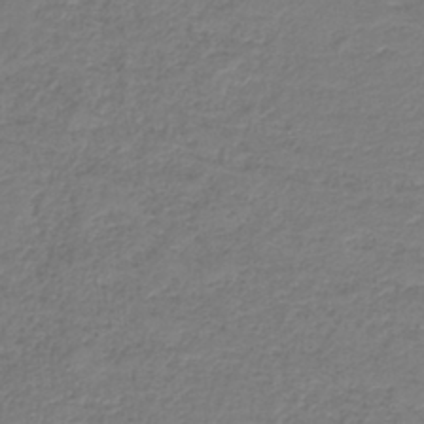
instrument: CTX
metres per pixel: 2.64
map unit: HNb
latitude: -38.9731
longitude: 49.9178
